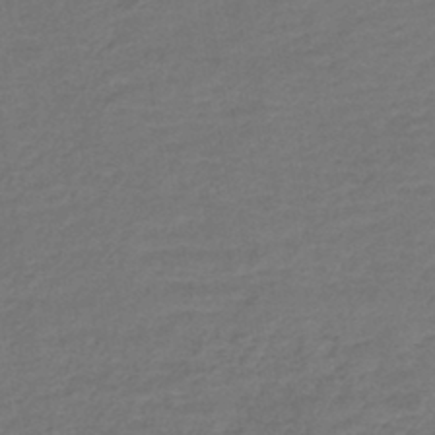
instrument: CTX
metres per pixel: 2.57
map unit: lHb
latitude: -43.1809
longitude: 76.4440
